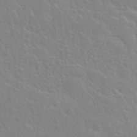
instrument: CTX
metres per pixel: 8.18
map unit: Nhu
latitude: 28.6490
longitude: -52.0822
